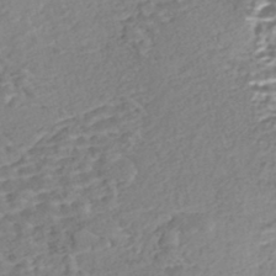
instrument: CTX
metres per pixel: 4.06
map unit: Nhe
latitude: -47.0864
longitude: -171.9717
